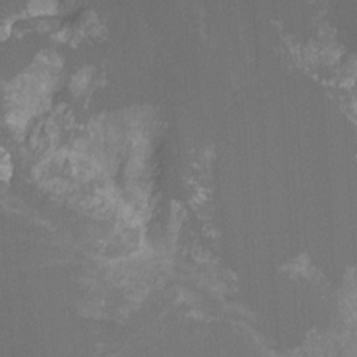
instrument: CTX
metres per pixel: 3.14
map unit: Nhu
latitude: -14.4629
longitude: -57.8772
